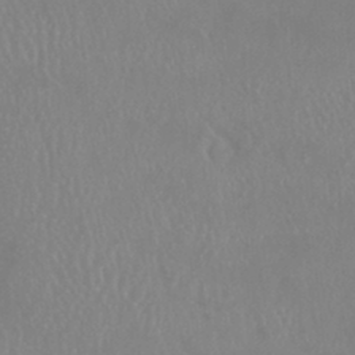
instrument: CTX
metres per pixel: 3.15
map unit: HNhu
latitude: -0.2362
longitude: 5.3131
